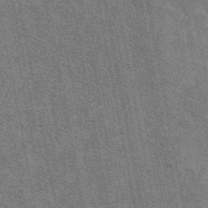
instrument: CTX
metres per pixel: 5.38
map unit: eAb
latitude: 48.9703
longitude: 116.7274
